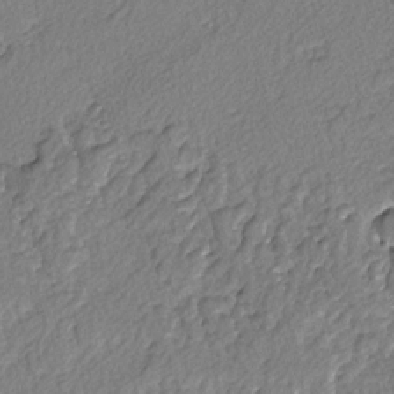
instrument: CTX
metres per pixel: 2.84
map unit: lAvf
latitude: -2.6896
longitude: -109.4615
